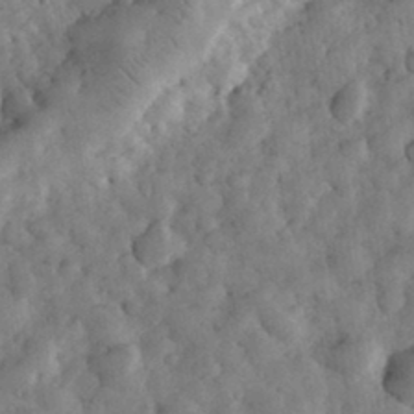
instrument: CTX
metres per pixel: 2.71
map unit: eHh
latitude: 33.2537
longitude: -69.4049
